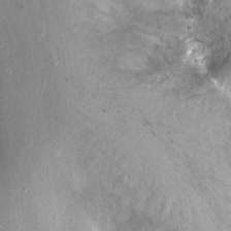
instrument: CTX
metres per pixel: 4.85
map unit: Ht
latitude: -15.9367
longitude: -41.6882
